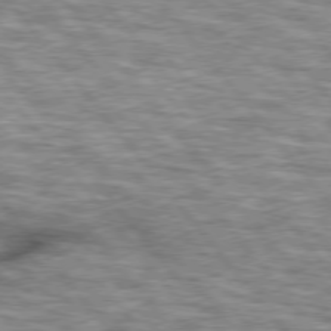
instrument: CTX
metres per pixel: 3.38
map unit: lApd
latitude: 76.0633
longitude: -48.6302
